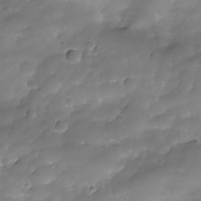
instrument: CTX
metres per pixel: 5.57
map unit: Nhe
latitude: -34.7841
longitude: -146.1200
